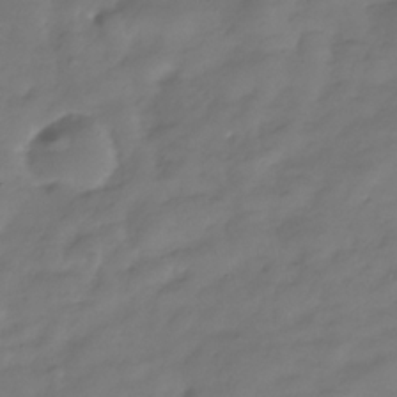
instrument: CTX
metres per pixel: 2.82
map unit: Hve
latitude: -31.5399
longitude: 91.0109
